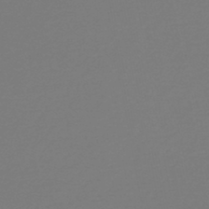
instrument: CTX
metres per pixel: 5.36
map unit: lHb
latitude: -46.3306
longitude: 65.7289
